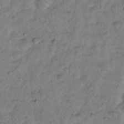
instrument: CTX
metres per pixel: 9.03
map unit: Hto
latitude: 12.6869
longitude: -36.8002
